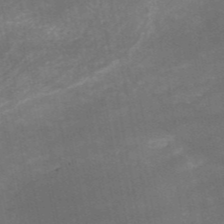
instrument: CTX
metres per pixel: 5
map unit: HNb
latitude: -52.2928
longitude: -39.3104
